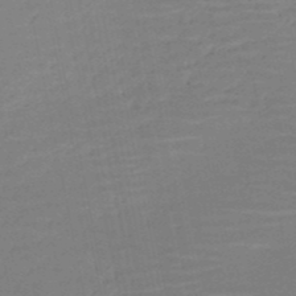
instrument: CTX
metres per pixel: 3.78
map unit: HNb
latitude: -51.3321
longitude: -47.9528
